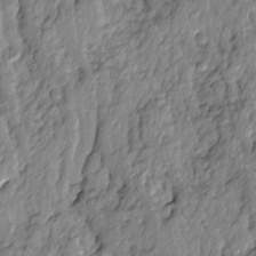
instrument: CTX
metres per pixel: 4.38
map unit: Ave
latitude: 14.2334
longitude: -134.7246
